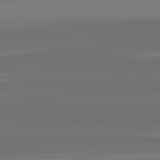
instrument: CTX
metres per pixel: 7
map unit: lApd
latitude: 82.5734
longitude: -177.9528
